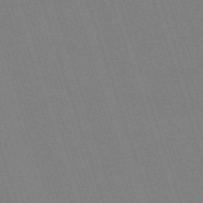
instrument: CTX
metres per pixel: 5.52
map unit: eHh
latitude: -63.4265
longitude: 51.0864
